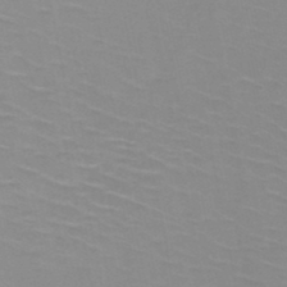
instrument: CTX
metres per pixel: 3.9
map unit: HNb
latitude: -48.2740
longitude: -47.2726
